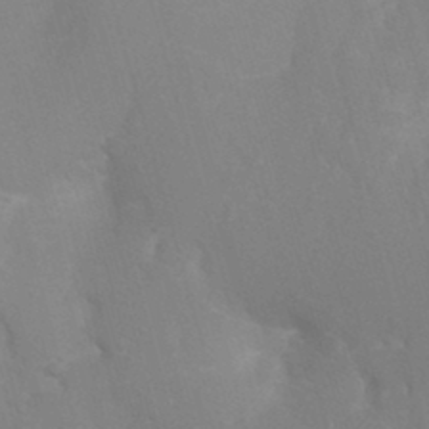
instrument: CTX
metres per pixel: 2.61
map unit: Ht
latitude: -3.5588
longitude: -26.8191
